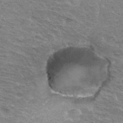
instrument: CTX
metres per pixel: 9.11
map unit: Hto
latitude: 33.6883
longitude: -45.1214
